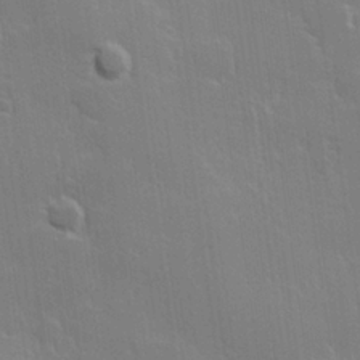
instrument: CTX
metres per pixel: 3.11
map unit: Hve
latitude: 23.3293
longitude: 146.9919
